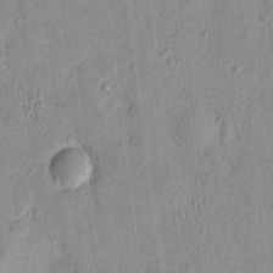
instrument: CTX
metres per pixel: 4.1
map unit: Nhu
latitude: 17.3293
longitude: -78.0255
